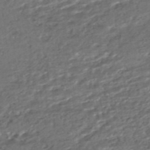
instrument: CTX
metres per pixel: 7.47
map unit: HNhu
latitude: -45.6533
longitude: 104.3306
